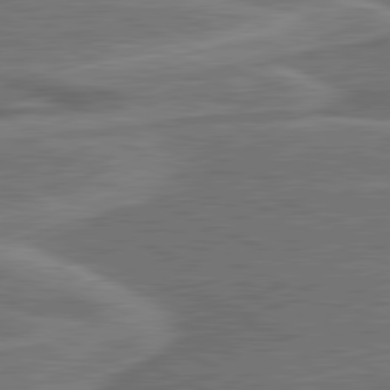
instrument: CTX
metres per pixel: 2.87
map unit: lApd
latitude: 81.2159
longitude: 140.5763
